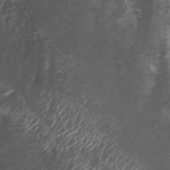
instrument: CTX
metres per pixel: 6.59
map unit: Nhu
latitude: 3.8583
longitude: -15.9717
